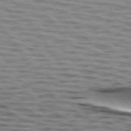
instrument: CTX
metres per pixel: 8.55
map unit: lApd
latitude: 74.3845
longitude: -53.3671
